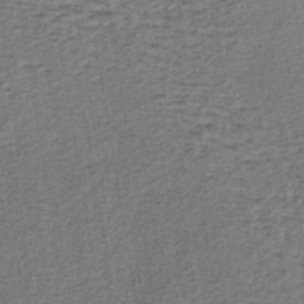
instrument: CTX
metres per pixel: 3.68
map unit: lHb
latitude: -40.1606
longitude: 62.7463
